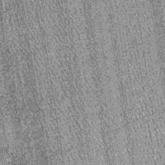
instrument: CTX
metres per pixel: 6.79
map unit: lHb
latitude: -39.3509
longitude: 67.5966
